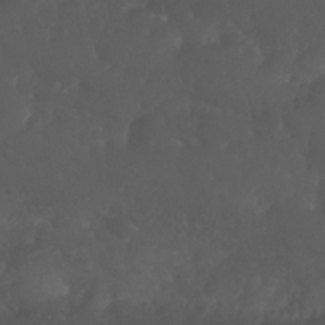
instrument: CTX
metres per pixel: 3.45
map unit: Nhu
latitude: 26.6680
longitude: -65.2726
